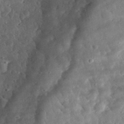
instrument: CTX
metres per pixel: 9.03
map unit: eHh
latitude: 33.1970
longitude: -79.1214
